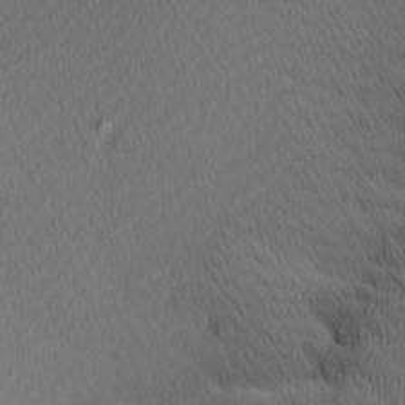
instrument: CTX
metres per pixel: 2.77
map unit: Hve
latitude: 12.7058
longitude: -90.7057
